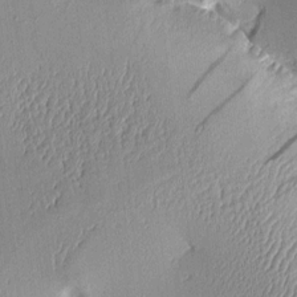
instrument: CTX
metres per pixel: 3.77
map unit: Aa
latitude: 10.3278
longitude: -128.7057
